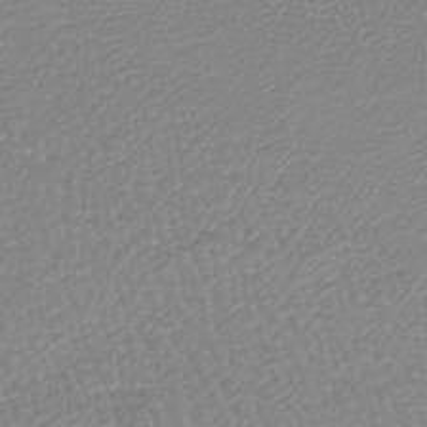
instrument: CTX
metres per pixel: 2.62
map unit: lHb
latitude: -40.2928
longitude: 64.3307
